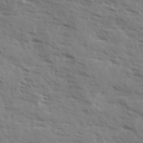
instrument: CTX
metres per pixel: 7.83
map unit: Ave
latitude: 13.2537
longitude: -101.8772
